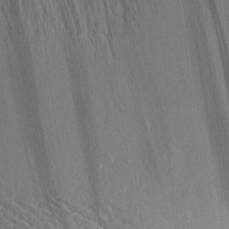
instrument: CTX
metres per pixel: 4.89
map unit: Aa
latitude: 21.2537
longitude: -142.8380
